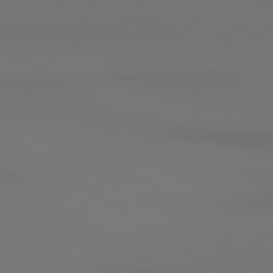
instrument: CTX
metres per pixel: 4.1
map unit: lApd
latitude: 81.0269
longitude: 152.0850
